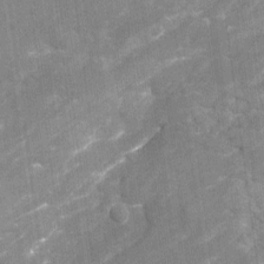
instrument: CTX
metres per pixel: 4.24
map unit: Nhu
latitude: -22.1984
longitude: -55.9906
